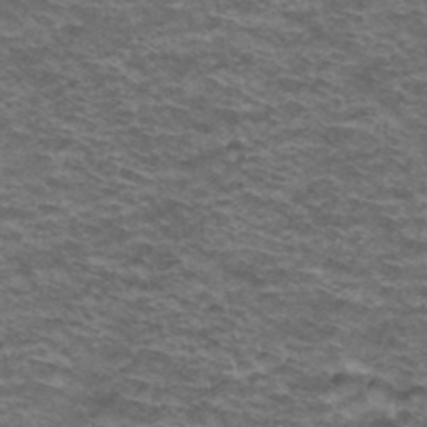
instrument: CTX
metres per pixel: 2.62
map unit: Hto
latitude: 38.3656
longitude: -41.6315
